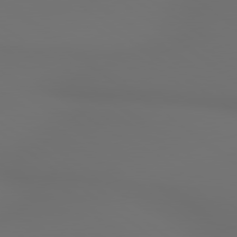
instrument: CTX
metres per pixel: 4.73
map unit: lApd
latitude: 79.7261
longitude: 177.2376
